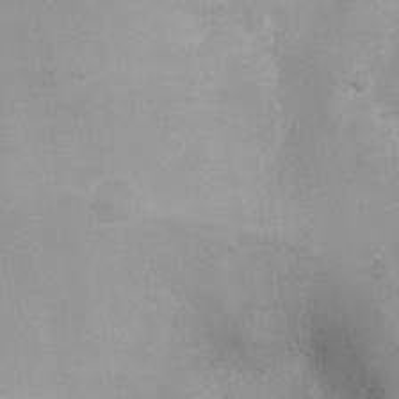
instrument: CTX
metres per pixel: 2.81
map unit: Ht
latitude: -2.8219
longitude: -15.9151
